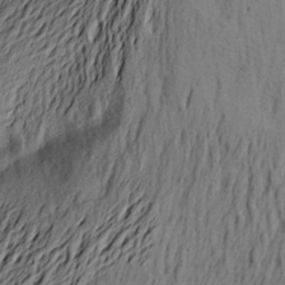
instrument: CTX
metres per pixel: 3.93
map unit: Aa
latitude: 22.4034
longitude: -149.3482
